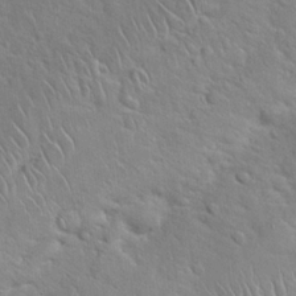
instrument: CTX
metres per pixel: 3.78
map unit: Hto
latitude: 20.4790
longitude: -49.7261
